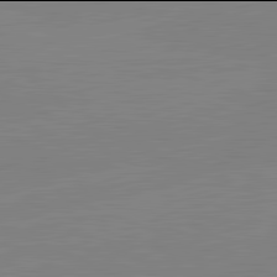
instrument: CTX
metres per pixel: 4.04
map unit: lApd
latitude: 81.9906
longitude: -157.7449
